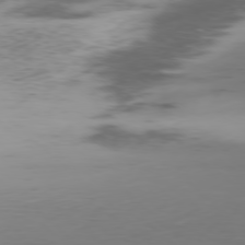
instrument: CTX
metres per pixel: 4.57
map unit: Ap
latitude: -77.8611
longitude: -64.4790
